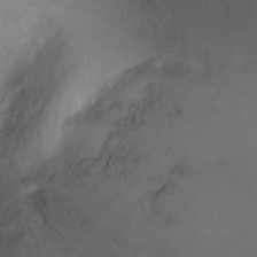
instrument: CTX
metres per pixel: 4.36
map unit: Ht
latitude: -4.9352
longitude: -19.2348
